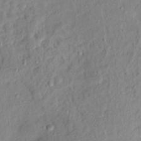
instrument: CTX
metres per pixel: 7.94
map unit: Hto
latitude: 12.8569
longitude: -38.5357
